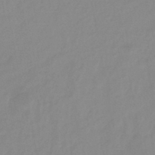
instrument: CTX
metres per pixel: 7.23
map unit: eHb
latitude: -45.8422
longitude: 85.7666
